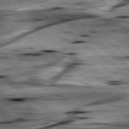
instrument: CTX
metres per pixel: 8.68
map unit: lApd
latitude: 79.4994
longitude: -48.1011
